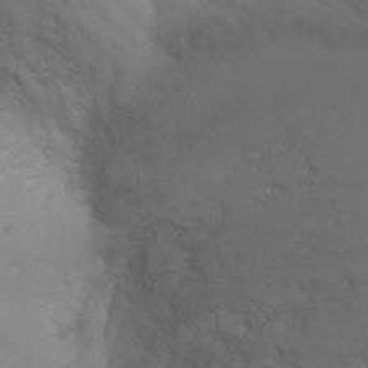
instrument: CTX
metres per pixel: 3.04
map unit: Ht
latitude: -7.2754
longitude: -20.7247
